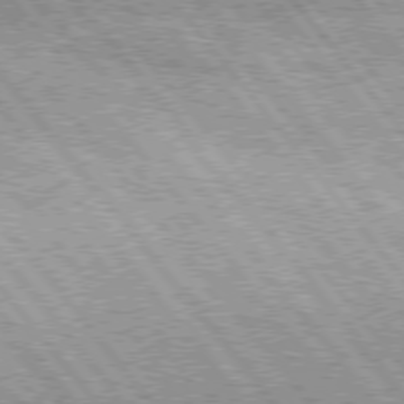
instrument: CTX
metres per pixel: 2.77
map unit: Hpe
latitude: 75.4426
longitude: -156.8569
